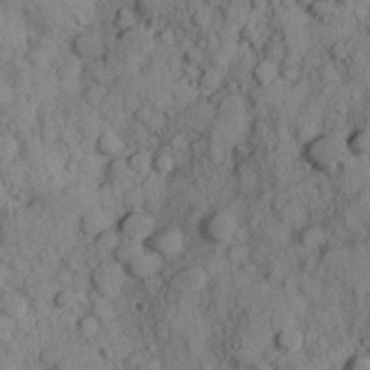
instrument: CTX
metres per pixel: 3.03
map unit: Hve
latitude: 25.0647
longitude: 147.6344
